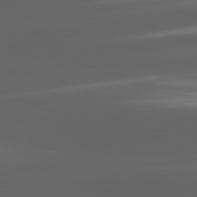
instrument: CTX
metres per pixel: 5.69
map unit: lApd
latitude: 81.4804
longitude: -146.7058
